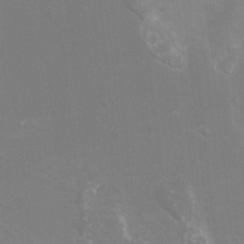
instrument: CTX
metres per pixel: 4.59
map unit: Hto
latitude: -7.4076
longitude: -50.8758
